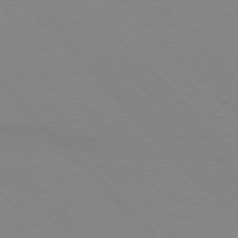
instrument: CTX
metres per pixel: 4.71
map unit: lApd
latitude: 76.1011
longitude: -85.2537
